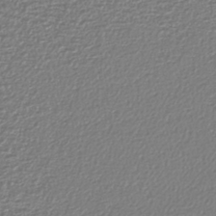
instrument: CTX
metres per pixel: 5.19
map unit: lHb
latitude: -41.6911
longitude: 72.0661
